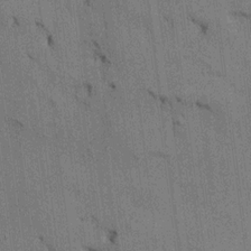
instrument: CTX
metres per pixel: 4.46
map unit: HNhu
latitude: 14.4601
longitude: 11.5588
